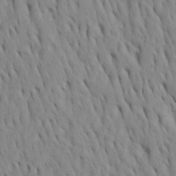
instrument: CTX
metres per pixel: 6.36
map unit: Htu
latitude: -8.2550
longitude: 145.1809
